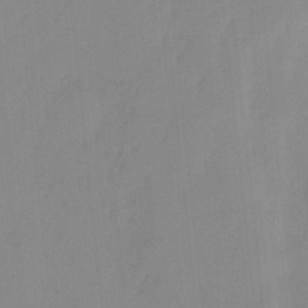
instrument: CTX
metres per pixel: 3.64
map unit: HNhu
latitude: -27.8422
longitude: 74.4818
